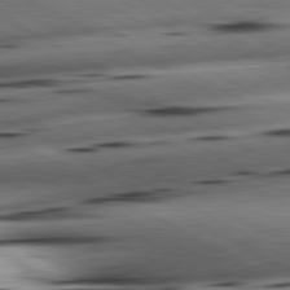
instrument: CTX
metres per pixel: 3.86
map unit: lApd
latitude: 80.9136
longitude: -161.9339
